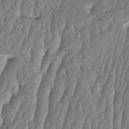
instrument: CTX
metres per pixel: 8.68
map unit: HNhu
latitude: -1.4644
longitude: 14.3873
